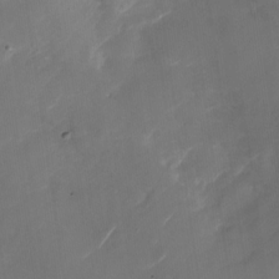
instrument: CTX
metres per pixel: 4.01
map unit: Nhu
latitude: -28.4062
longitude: -74.4412
